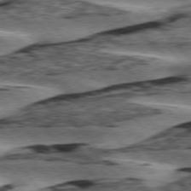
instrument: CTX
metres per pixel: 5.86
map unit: lApd
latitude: 76.4034
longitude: -78.2901
